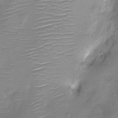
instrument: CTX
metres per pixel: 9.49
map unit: Ht
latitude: -7.4832
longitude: -19.5560
